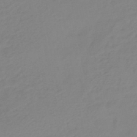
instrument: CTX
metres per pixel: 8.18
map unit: eHb
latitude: -46.6707
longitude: 86.0283
